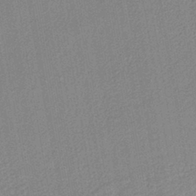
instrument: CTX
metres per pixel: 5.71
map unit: lHb
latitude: -41.6344
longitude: 61.0298
